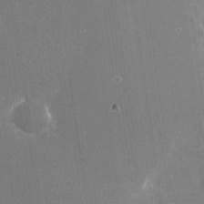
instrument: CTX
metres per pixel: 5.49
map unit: Nhu
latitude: -26.1794
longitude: -71.7261
